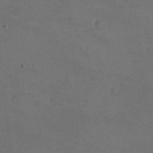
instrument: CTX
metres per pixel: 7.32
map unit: eHh
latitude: -2.6518
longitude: -73.8017
